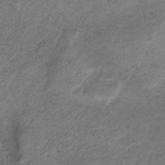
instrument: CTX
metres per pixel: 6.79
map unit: HNb
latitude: -32.7275
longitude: 61.2754
